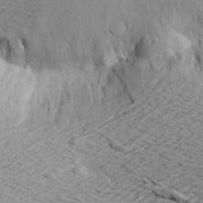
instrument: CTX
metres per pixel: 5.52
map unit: Aa
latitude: 21.0081
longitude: -149.2537
